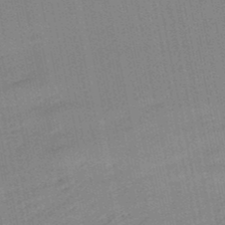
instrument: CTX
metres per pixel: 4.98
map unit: lHb
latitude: -48.8975
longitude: 80.4629
